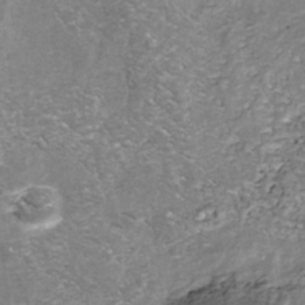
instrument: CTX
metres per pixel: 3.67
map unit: Nhu
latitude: -39.0864
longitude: -81.2348
